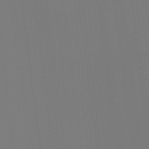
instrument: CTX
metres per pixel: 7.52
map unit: Hto
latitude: -7.6344
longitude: -47.2726
